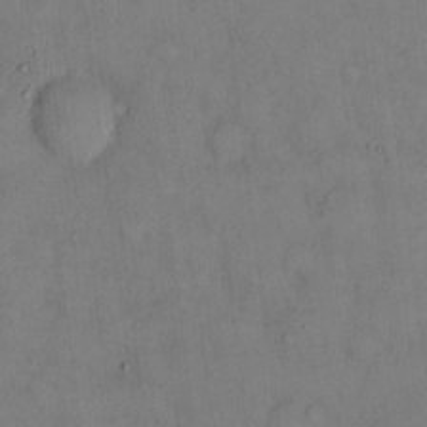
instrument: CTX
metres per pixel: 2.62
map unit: eHh
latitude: 14.1011
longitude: -62.2712
